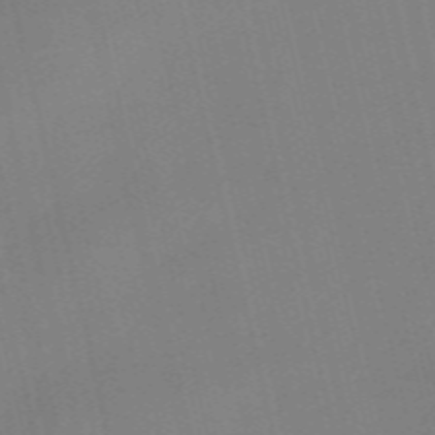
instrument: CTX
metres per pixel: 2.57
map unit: Nve
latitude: -58.7463
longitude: 50.8597
